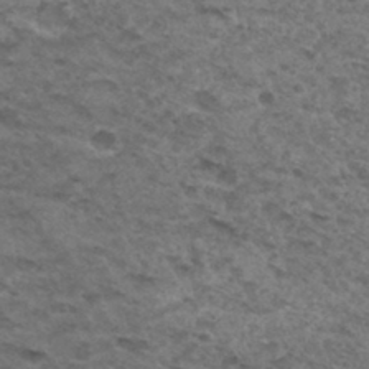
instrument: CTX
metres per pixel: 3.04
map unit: Hto
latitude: 32.2900
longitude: -48.1389
